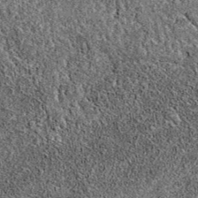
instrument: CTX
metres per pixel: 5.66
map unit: eAb
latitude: 37.7827
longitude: 111.0298
